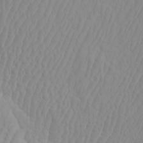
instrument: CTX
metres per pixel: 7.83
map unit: Htu
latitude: -4.0094
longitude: -72.4979
